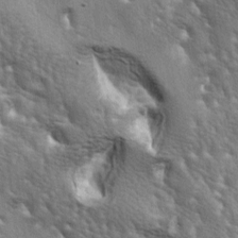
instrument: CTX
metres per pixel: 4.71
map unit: lAa
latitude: -6.3495
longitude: -125.6694
